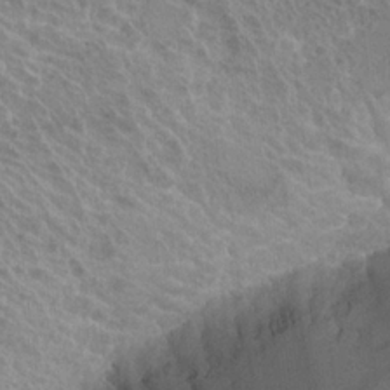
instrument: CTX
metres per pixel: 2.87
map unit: Hto
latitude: 21.6694
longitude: -38.2145
